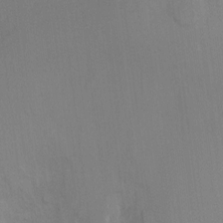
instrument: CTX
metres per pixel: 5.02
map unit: Ht
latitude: -9.7855
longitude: -23.8961
